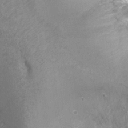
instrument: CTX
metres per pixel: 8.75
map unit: Ht
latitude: -3.5588
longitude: -28.4034
